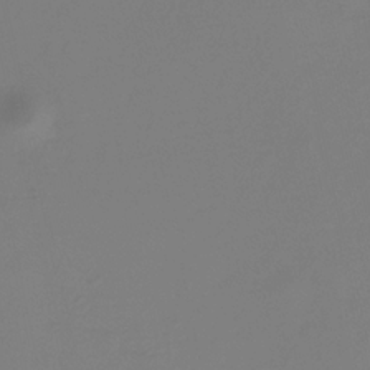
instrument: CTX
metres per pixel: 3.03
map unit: HNhu
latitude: -29.1998
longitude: 66.2928
